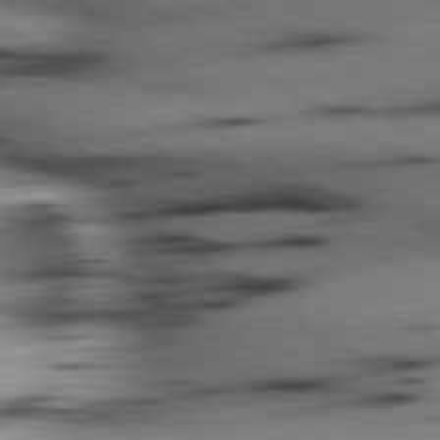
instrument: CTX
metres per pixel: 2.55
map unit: lApd
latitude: 80.1767
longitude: 163.6911
